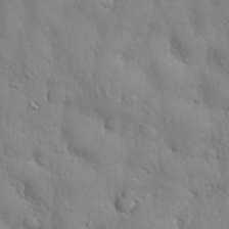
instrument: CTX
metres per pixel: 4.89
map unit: Nhu
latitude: 28.5357
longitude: -68.8191
